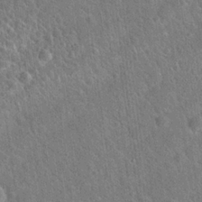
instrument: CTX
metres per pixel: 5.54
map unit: Hto
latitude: 21.1970
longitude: -51.8583
